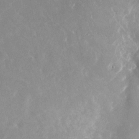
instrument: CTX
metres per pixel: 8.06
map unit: Nhu
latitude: -23.2187
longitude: -72.7436
